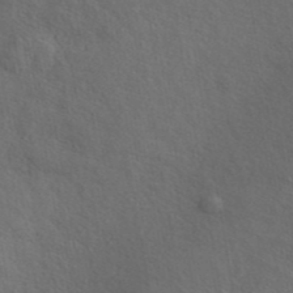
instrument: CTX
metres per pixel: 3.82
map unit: eAb
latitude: 43.7828
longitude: 112.6708
